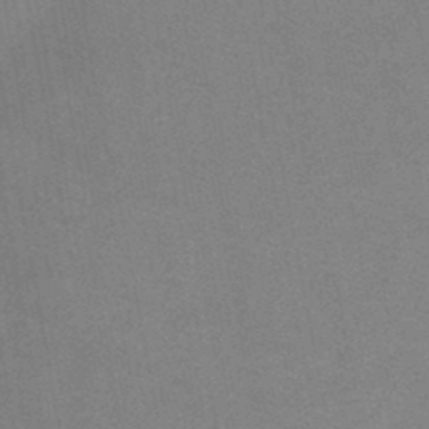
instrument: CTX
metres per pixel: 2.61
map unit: HNb
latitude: -46.8030
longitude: -36.2145
